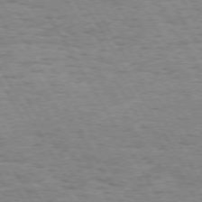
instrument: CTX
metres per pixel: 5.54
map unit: Hpe
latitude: 73.5560
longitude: -142.9703
